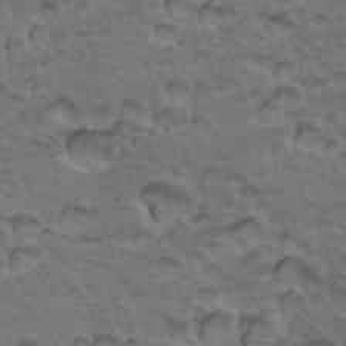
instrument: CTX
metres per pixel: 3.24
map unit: Hto
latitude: 35.1214
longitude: -46.3468
